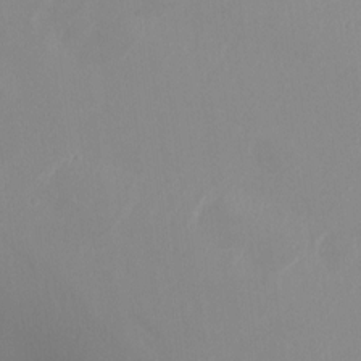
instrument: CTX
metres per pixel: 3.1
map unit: Ht
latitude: -10.5763
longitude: -33.6316
